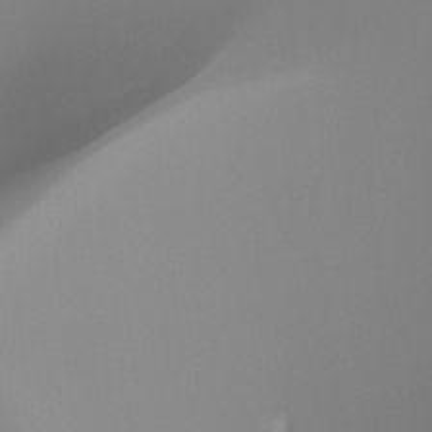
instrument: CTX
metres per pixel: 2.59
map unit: Ht
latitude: -4.5384
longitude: -61.2348
